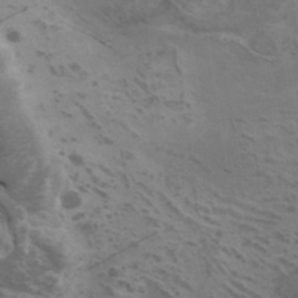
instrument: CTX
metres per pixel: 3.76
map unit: ANa
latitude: 36.0444
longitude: 13.2754
